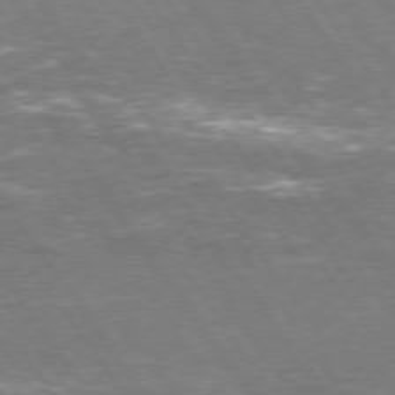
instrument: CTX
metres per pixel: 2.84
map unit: Hpe
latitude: 75.1403
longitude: -142.2523
